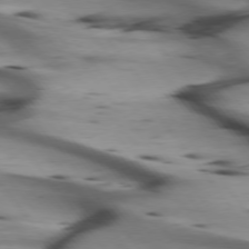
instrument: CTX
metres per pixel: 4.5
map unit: lApd
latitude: 75.3293
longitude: -65.3293
